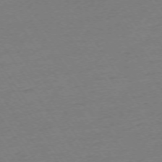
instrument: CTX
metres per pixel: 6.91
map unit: Ap
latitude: -73.7855
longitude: -83.2914
